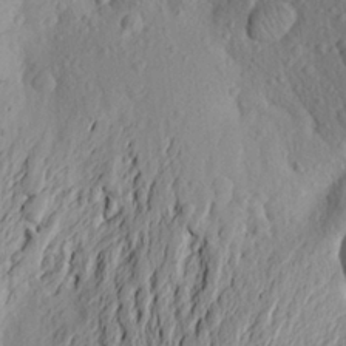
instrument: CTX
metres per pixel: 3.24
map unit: Aa
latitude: 24.2711
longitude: -149.6694
